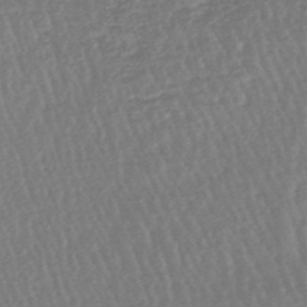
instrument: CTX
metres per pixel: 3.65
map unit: lHb
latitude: -44.6330
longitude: 79.7855
